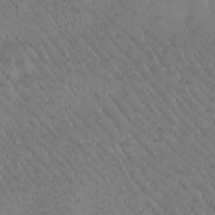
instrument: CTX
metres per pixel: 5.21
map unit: Htu
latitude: -2.3306
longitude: 176.1228
